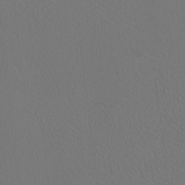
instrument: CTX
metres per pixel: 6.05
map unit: HNhu
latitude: -0.9542
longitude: -0.9702
